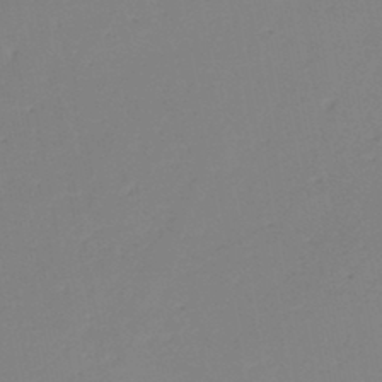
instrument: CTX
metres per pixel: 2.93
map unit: eHh
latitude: -45.2376
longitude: -28.8569
